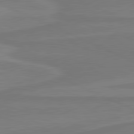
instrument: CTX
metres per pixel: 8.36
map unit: lApd
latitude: 81.5182
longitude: 169.7288
